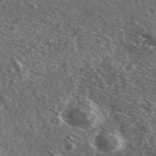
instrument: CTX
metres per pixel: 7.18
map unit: Ave
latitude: 39.3104
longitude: -108.7435
